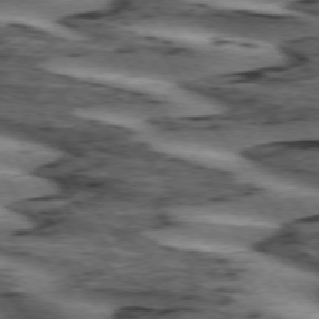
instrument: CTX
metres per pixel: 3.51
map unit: lApd
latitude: 74.2712
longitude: -75.2159
